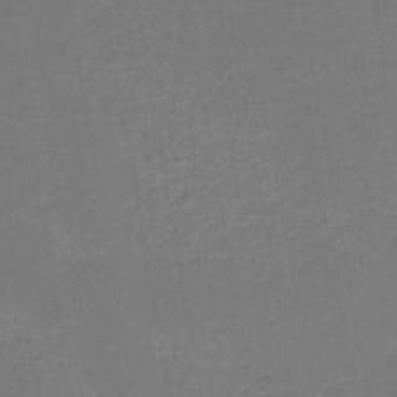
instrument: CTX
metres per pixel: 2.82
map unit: HNb
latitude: -51.3699
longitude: -48.5168
